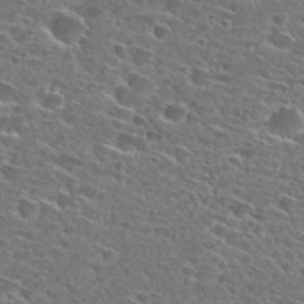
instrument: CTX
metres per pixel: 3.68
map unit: Hto
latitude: 27.5371
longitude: -46.7247
